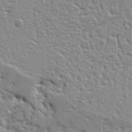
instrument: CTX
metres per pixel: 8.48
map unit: Ht
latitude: 9.3104
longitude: -76.7435
